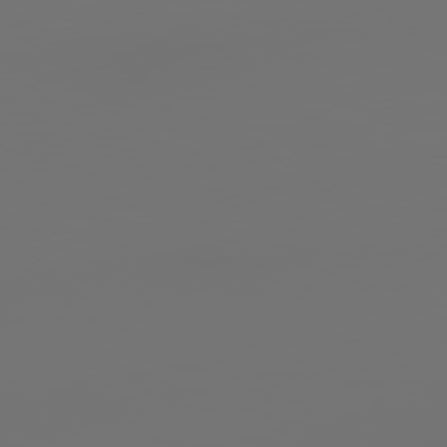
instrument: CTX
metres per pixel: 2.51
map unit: Hpe
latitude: 78.3845
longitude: 174.6518
